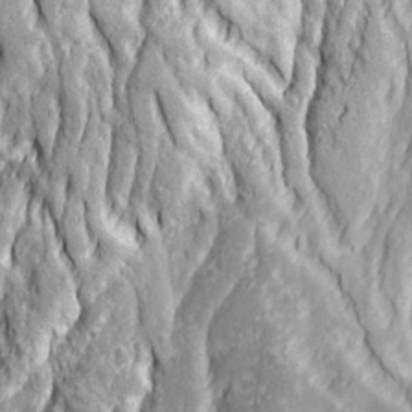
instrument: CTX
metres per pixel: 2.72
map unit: Ave
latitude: 23.0647
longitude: -133.4804
